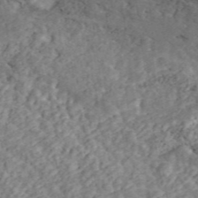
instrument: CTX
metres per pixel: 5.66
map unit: ANa
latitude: 46.0444
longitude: 28.0283
